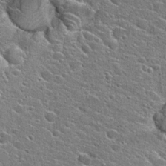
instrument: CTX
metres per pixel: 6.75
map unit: Hto
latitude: 24.9135
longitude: -44.4601
